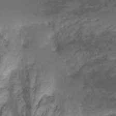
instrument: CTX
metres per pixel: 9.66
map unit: Nhu
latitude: -0.5007
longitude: -78.0255
